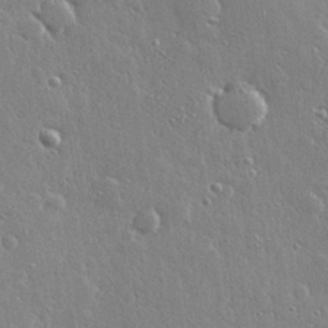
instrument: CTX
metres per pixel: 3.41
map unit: Hve
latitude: 28.8758
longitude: -92.2522
